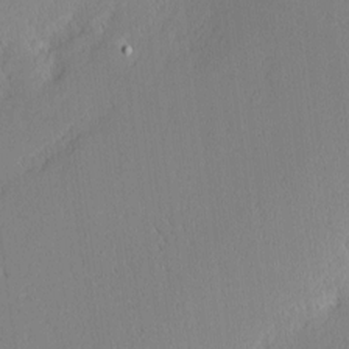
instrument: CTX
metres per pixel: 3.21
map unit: Nhu
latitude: 1.8961
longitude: -77.3481
